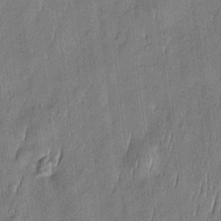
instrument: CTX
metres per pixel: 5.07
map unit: Htu
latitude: -5.8233
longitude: 175.0864
